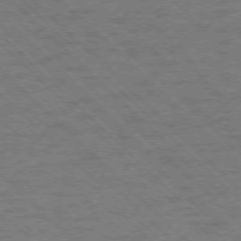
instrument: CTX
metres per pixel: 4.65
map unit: Ap
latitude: -75.8801
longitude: -80.1389
